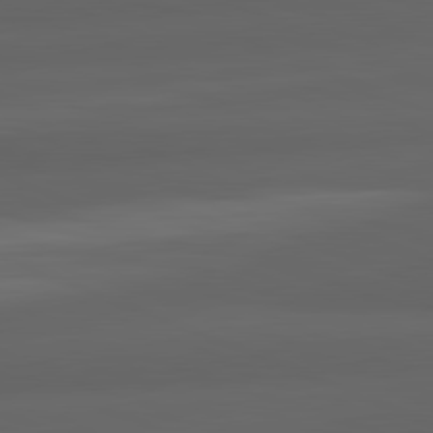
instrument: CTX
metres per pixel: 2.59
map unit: lApd
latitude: 82.2522
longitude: -170.9703
